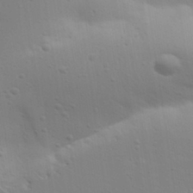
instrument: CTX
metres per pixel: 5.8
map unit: Aa
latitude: 31.6316
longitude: -133.5938
